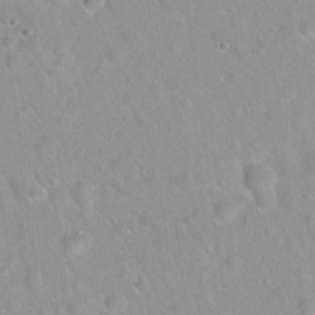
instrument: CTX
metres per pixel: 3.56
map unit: Hto
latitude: 20.8380
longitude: -53.1592
